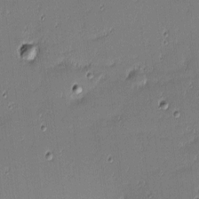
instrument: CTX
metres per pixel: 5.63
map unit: eHh
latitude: -2.8407
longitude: -83.0836
